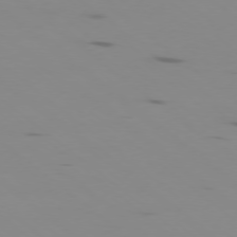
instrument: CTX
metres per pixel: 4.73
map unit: Ap
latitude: -77.6911
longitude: -66.4601
